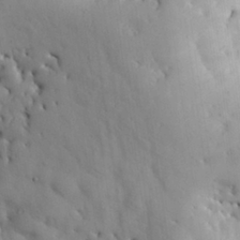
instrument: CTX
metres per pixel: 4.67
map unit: Nhu
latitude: 27.5182
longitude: -72.2334
